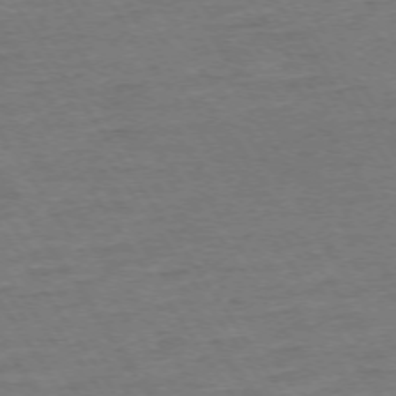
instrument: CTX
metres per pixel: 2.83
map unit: Ap
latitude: -74.1606
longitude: -84.4034
